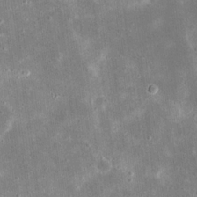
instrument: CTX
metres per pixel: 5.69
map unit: eHh
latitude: 21.1026
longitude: -67.7260
